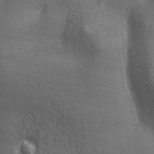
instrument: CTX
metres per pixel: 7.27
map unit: Ave
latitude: -6.5762
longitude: -121.3293
